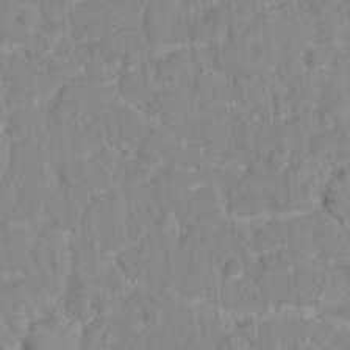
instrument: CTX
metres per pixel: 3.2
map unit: Hto
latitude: 16.5924
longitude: -36.9325
